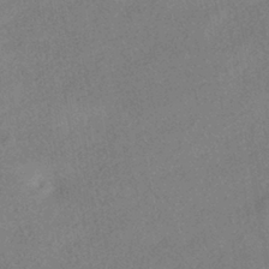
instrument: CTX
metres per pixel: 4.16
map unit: HNhu
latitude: -40.5951
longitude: 98.2361
